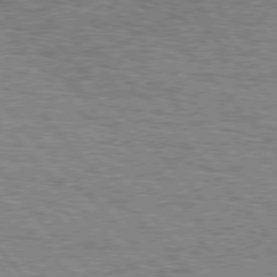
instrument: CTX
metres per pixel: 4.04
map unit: lApd
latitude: 76.1955
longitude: -74.7813
